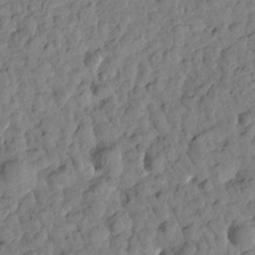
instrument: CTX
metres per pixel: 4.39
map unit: Htu
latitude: 1.3103
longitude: -179.7639
